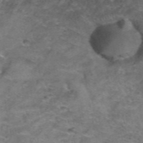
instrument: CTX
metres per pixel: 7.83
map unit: Hto
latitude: 39.3293
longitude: -41.5749
